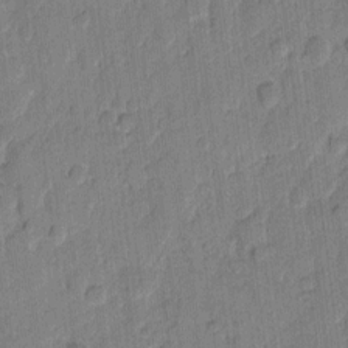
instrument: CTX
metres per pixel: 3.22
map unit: eHh
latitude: 10.4979
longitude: -65.4993
